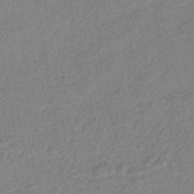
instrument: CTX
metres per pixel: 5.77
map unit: HNhu
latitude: -42.8785
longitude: 90.5196
